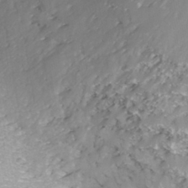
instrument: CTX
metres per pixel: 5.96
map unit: ANa
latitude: -41.4832
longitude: 104.5951
